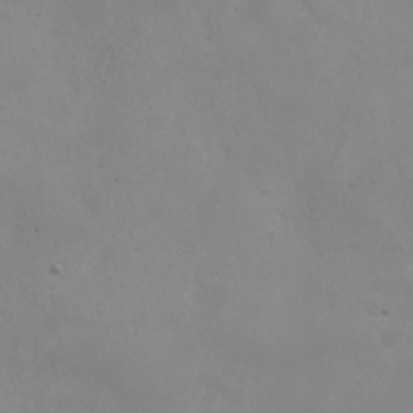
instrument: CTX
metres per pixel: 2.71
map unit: eHh
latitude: 24.1766
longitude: -64.0822
